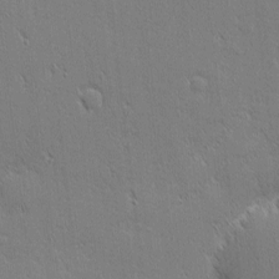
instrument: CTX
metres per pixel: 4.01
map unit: Nhu
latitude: 1.8961
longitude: -77.7638
